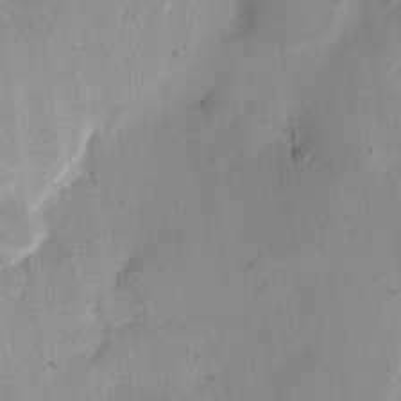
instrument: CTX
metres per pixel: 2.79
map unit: eHh
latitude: 11.2726
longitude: -68.4979
